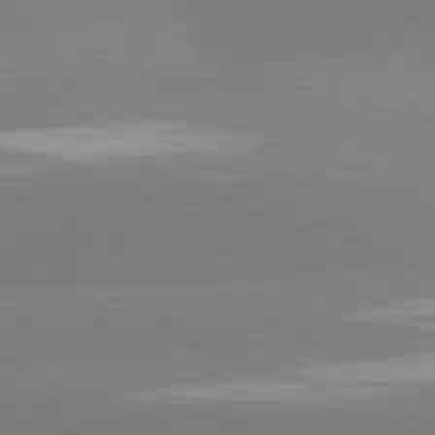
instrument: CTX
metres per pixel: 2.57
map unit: lApd
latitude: 81.1592
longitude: -155.1214
